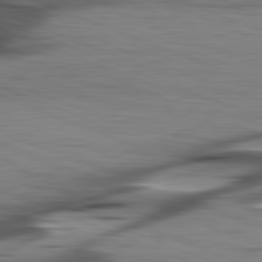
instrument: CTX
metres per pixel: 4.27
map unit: lApd
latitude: 81.7827
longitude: 127.7666
